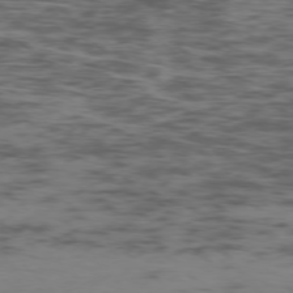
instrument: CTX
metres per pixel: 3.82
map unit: Ap
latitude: -77.5966
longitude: -81.4426
